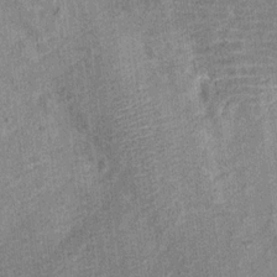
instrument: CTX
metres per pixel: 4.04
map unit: Ht
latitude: 10.8758
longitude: -39.0269
